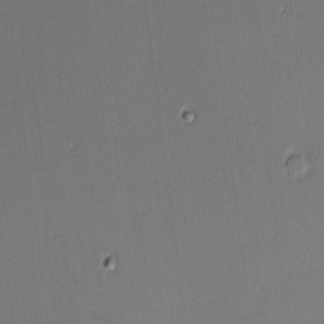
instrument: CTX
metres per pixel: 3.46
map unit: eHh
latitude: -3.3509
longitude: -83.5182
